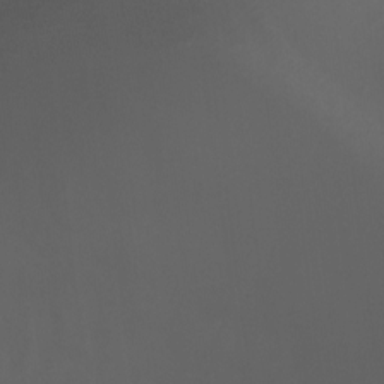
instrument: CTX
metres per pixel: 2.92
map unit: Ht
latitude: 0.8758
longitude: -21.1026
